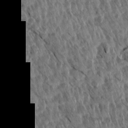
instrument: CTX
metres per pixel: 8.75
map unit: Aa
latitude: 14.1578
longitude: -141.1781
